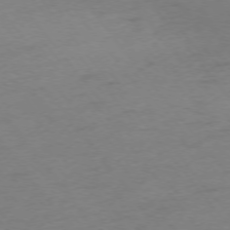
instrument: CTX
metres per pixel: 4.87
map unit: Ap
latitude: -75.2376
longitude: -72.6113
